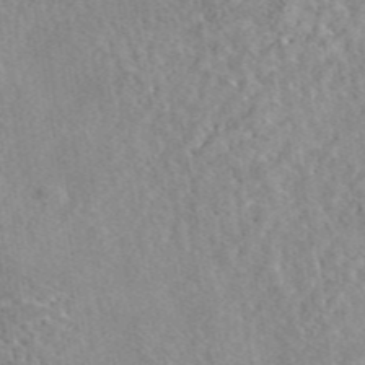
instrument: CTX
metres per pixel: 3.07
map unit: eAb
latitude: 44.2900
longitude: 116.3873
